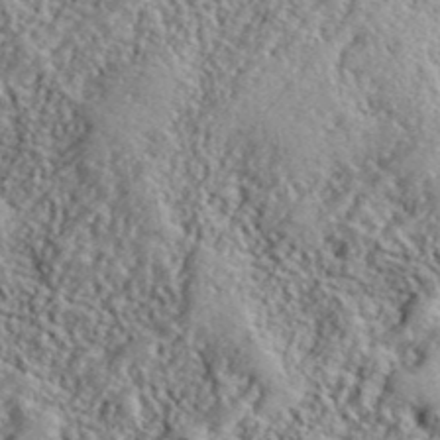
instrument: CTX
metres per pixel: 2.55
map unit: lHvf
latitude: 40.7246
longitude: -88.4034
